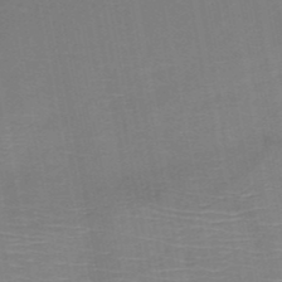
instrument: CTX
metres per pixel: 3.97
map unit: HNb
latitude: -50.9542
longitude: -45.7260
